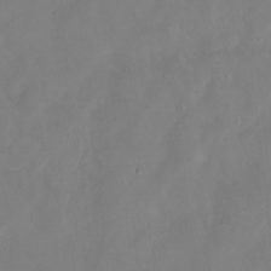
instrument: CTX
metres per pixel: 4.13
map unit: Hto
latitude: -14.0283
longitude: -43.1025
